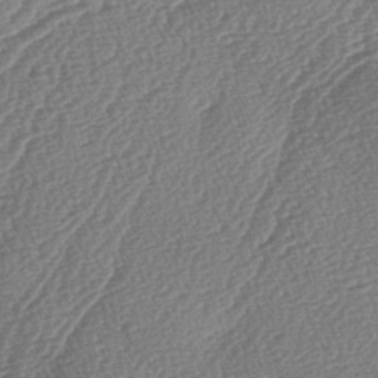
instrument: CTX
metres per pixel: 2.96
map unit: lAa
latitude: -3.1998
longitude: -128.9702
